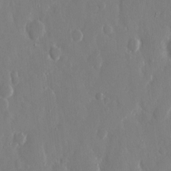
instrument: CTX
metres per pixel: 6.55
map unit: eHh
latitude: 12.2901
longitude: -71.4237
